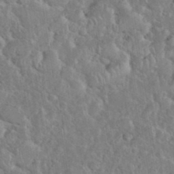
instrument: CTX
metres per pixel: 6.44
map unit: eHh
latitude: 37.3482
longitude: -61.2537
